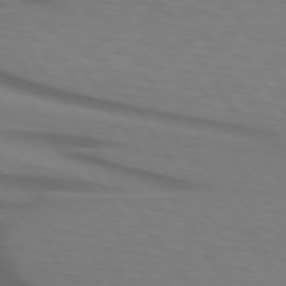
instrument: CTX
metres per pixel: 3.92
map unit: lApd
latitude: 73.1215
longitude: -75.7072
